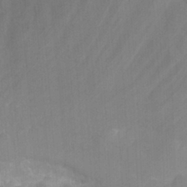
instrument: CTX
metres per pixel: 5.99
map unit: Hto
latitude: 20.8002
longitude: -37.6127
